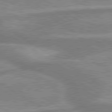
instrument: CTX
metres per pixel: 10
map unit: lApd
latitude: 80.1578
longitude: -177.0269
